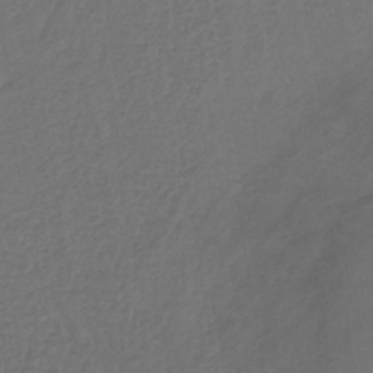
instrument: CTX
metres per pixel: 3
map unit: lHb
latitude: -42.8408
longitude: 74.8786
